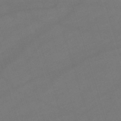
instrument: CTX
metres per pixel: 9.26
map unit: lHb
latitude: -46.9730
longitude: 63.4454
